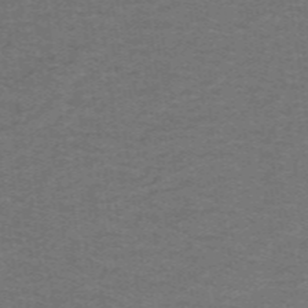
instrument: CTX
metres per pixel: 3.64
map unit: lHb
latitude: -42.7841
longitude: 54.2740
